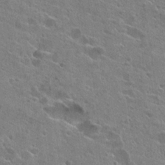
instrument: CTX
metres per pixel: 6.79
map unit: Hto
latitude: 23.4804
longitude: -42.8002
